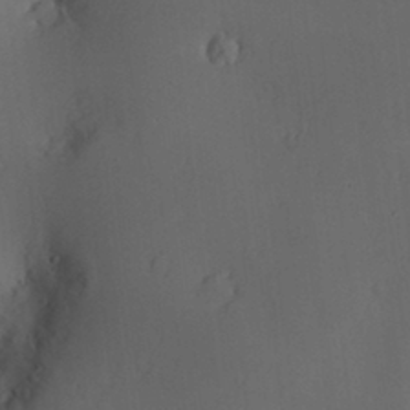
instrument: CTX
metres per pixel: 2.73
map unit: Nve
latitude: -8.8408
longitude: 174.8785
